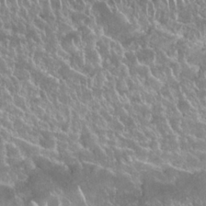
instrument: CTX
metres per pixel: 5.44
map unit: Nhu
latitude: 24.5734
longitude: -61.0080
